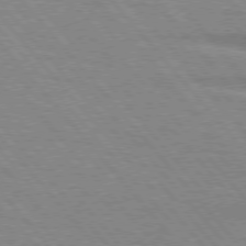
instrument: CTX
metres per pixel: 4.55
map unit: lApd
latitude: 76.3278
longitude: -83.7260
